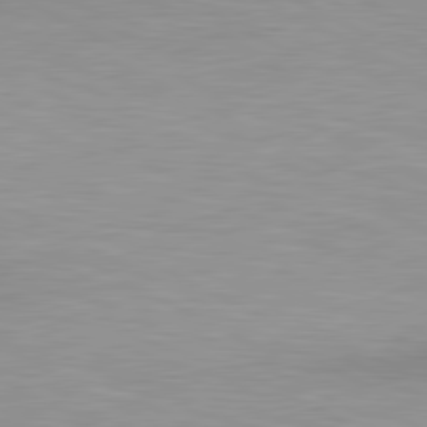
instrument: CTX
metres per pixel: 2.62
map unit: lApd
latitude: 80.8002
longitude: 157.4643
